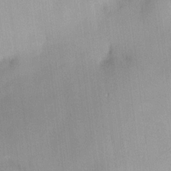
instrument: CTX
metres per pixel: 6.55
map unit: HNhu
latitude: 14.5924
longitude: 12.6141
